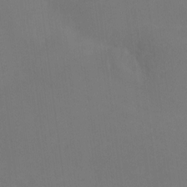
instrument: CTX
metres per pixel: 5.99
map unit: Hto
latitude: -11.0864
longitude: -40.3467
